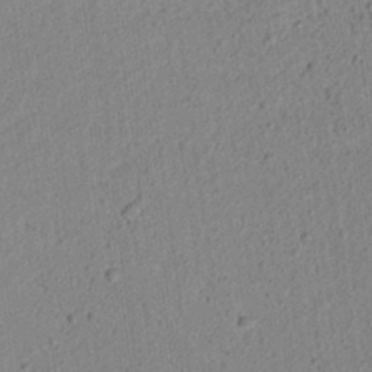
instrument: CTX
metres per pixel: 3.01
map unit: lAvf
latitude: 6.6490
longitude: 165.9178
